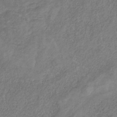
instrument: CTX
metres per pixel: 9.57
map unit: HNb
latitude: -32.5952
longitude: 59.5777
